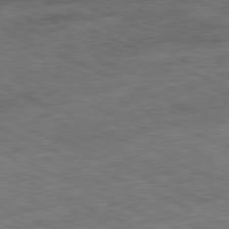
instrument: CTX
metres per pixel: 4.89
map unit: Ap
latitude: -81.2754
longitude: -90.6490
